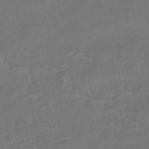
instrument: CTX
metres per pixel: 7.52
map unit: lHb
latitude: -42.8785
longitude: 81.7478
